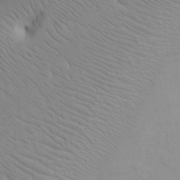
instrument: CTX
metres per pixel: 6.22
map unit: eHh
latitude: 14.6491
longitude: -71.2348
